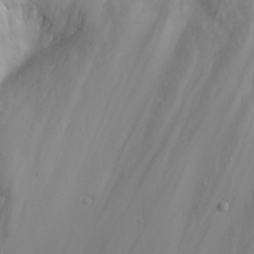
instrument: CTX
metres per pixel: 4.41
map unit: eHh
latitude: 25.4804
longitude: -63.6883
